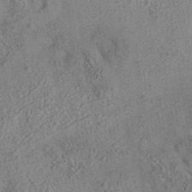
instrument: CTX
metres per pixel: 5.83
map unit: eAb
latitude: 35.4426
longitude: 113.4266
